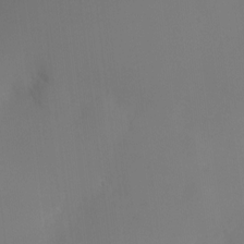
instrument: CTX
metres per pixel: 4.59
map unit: Nhu
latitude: -23.5021
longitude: -70.8947
